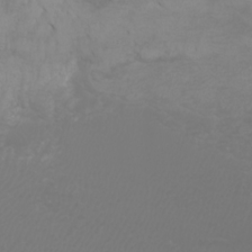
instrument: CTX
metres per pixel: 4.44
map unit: Htu
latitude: -4.8030
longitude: -88.7247
